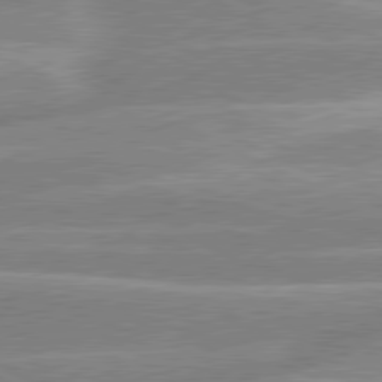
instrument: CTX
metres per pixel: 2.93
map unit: lApd
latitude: 80.6679
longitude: -126.0822
